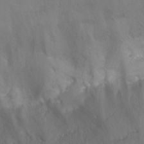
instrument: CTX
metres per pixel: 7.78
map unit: Ht
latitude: 2.4412
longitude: -34.2900
